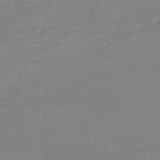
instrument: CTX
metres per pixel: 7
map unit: HNb
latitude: -50.9542
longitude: -50.1577
